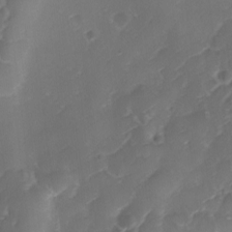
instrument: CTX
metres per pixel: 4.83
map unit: Ave
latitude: -9.6911
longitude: -122.3845
